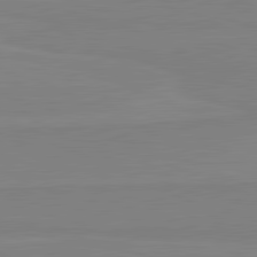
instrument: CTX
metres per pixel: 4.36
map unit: lApd
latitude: 81.7261
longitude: 166.9542
